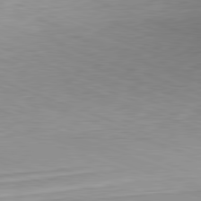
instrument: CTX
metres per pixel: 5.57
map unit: Hpe
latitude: -82.4440
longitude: 12.9920
